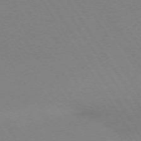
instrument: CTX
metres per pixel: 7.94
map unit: Ap
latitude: -73.4832
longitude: -70.8380
